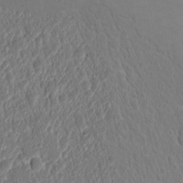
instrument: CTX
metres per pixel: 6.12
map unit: eHh
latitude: 4.4034
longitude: -69.1025
